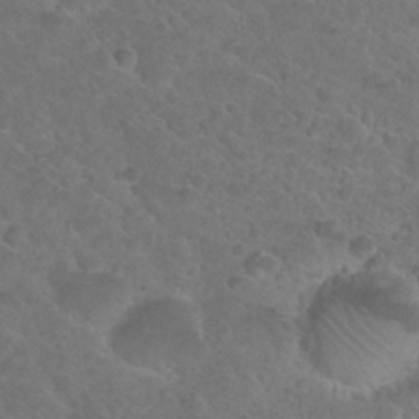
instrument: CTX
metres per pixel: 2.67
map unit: Nhu
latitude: 28.9891
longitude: -52.5924
